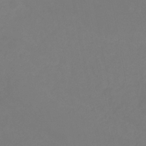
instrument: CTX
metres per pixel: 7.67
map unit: eHb
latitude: -30.7652
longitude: 66.4440
